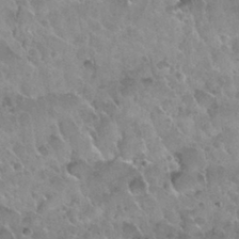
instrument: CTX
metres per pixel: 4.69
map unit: Nhu
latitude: 30.2334
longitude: -54.4034
